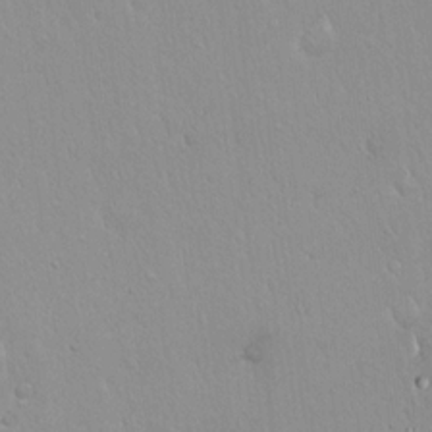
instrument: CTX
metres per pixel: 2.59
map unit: Hto
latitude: 17.0647
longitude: -57.7638
